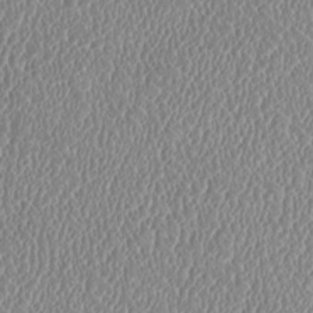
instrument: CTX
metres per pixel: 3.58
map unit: HNhu
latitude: -1.7478
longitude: -1.0647
